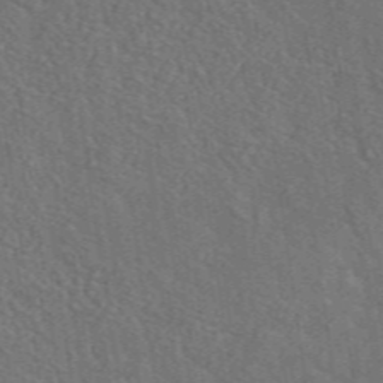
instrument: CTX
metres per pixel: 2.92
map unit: lHvf
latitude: 37.7261
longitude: -91.0647
